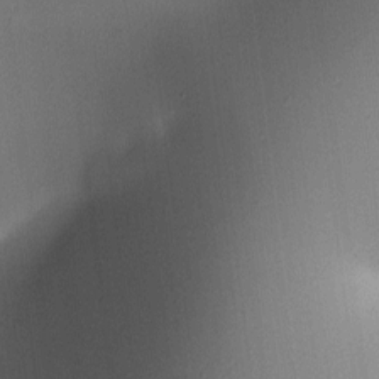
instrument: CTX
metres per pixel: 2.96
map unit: lAa
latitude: 2.6301
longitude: -116.2334
